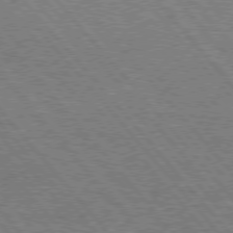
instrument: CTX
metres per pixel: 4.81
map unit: Hpe
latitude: 75.8394
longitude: -140.4034
